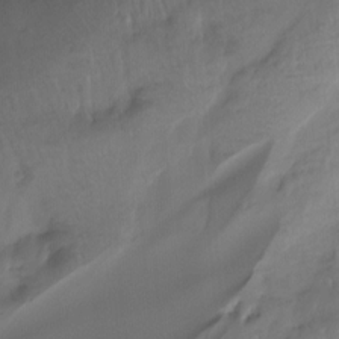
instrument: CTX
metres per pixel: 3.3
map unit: Ht
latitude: -15.4644
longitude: -45.4615
